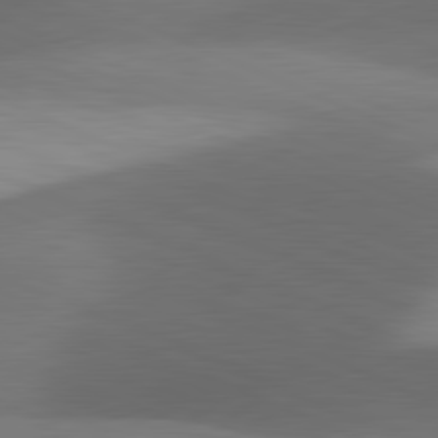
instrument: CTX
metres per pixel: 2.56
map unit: lApd
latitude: 81.5560
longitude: 132.6330
